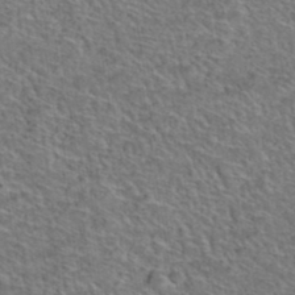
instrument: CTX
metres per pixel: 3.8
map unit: Hto
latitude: 38.1956
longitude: -44.8191
